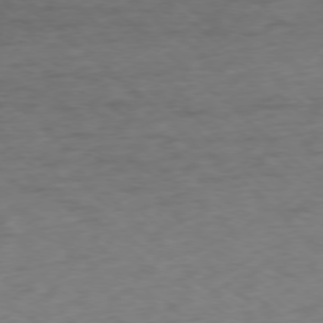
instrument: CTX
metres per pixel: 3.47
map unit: Ap
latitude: -77.7478
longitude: -78.9514
